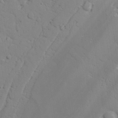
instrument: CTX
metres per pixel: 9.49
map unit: lAvf
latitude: 26.1200
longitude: -110.1200
